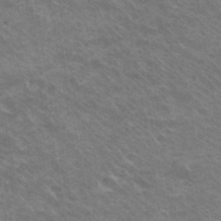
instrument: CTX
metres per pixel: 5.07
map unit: Hto
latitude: 32.3845
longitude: -40.8757
